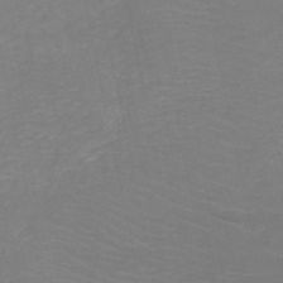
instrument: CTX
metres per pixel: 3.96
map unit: HNb
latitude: -49.8801
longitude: -47.6883
